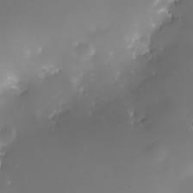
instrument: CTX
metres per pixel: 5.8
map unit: Nhe
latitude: -32.9731
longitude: -117.0647
